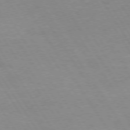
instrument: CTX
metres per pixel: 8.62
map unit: Hpe
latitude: 74.1956
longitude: -140.0822
